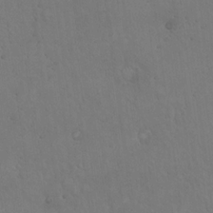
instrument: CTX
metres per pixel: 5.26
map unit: Hto
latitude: 17.7639
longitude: -59.8583
